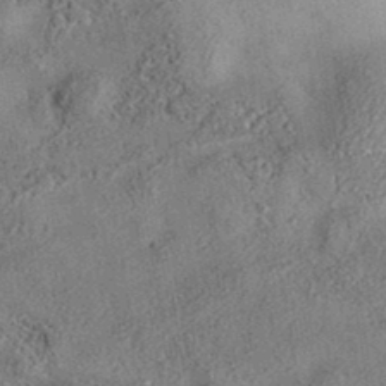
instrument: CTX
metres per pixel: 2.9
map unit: eAb
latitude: 35.5749
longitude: 110.7085
